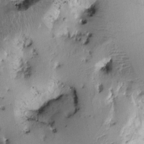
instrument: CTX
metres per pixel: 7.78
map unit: Htu
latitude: -1.0487
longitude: 171.3321
